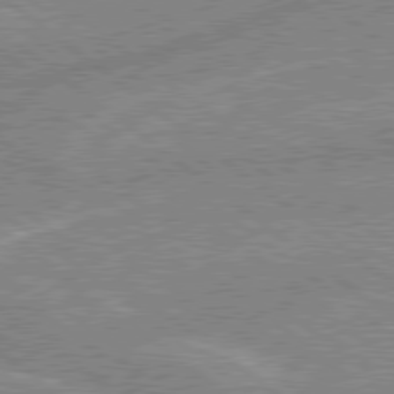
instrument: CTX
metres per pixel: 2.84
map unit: lApd
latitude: 79.0270
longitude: -156.3845
